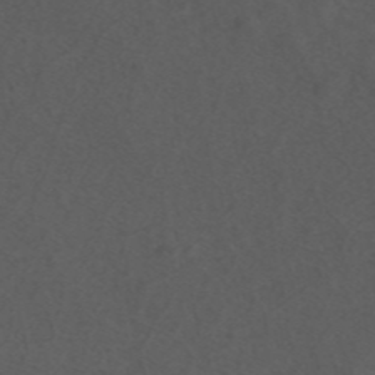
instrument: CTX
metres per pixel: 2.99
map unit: ANa
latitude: 44.3278
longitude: 27.0297
